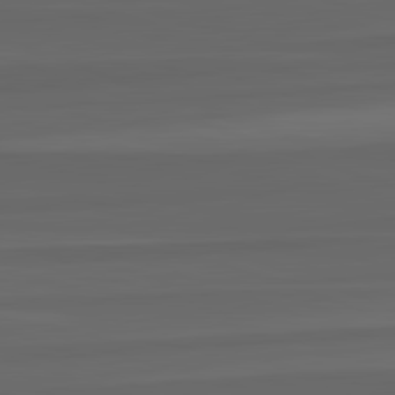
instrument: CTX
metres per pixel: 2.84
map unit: lApd
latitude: 82.8946
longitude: 159.6532
